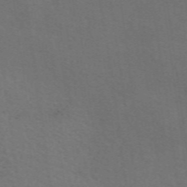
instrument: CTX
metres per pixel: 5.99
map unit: eAb
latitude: 51.0080
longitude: 112.8219
